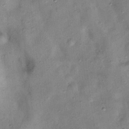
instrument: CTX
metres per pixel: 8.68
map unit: Nhu
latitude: 11.9150
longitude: -28.8758
